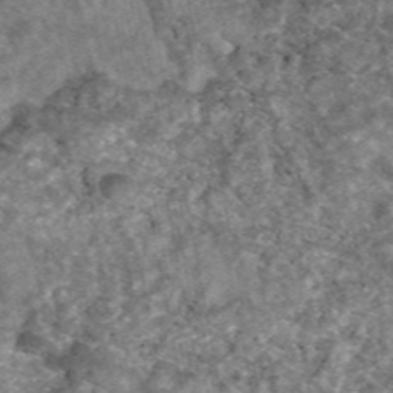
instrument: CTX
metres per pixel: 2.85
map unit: eAb
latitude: 47.6505
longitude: 118.4251
